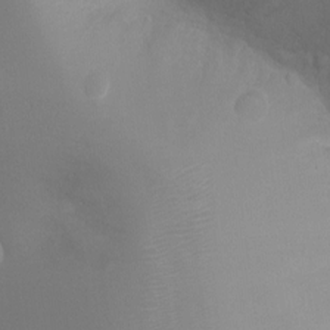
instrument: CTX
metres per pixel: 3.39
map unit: Ht
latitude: -7.3509
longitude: -20.7058
